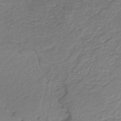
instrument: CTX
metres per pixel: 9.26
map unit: HNb
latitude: -36.4440
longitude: 51.0486
